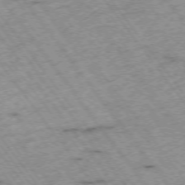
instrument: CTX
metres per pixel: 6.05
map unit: Hpe
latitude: -74.6330
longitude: 4.4818
